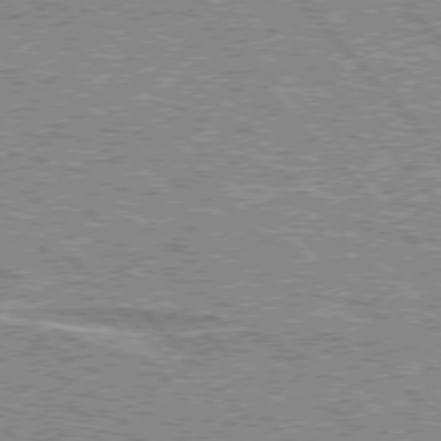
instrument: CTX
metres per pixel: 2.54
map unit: lApd
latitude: 76.0633
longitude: -81.5182
